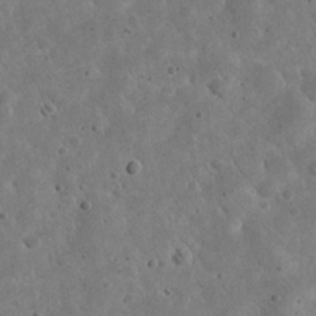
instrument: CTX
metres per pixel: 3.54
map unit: eHh
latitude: 21.9717
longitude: -66.8191
